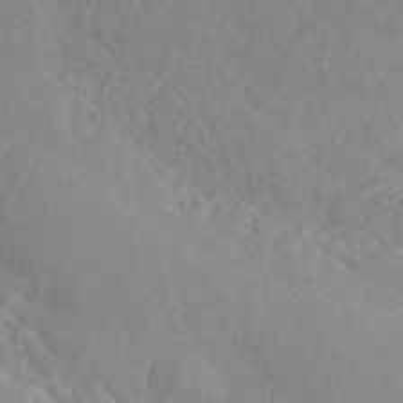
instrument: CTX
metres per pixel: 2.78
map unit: eAb
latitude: 42.6302
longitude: 106.4062
